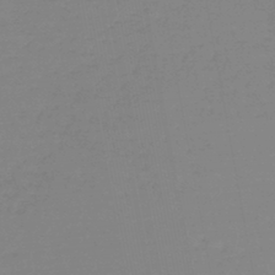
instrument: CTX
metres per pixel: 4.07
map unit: lHb
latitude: -44.7085
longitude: 62.9163
